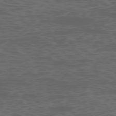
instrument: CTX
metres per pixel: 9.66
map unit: Ap
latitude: -77.2376
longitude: -75.6883
